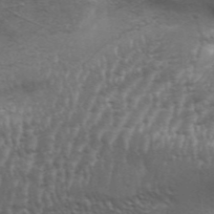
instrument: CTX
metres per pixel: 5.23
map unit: Aa
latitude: 33.6505
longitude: -135.8394
